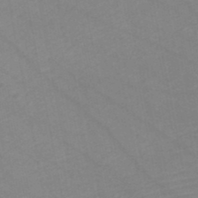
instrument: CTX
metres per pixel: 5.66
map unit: HNb
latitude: -48.1795
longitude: 57.1620
